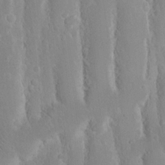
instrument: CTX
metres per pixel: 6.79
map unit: eHh
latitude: 16.0822
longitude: -71.9339
